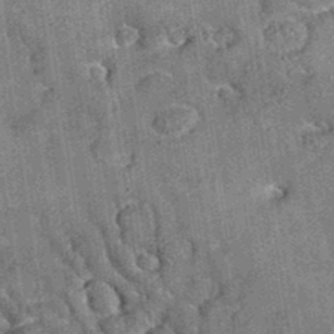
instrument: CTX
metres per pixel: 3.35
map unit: eAb
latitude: 35.2537
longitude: 115.1242
